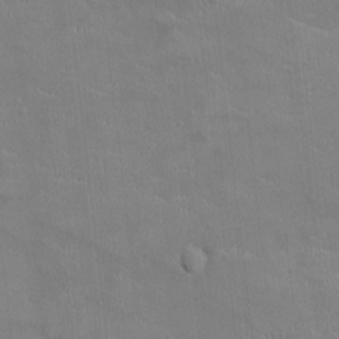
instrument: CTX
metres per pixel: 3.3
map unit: Ht
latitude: -4.6140
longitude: -14.4601
